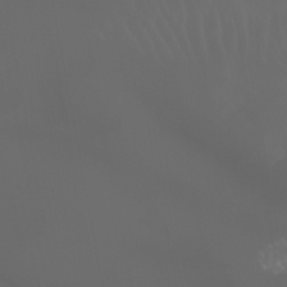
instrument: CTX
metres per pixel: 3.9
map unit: Nhu
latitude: -7.6722
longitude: -83.3859
